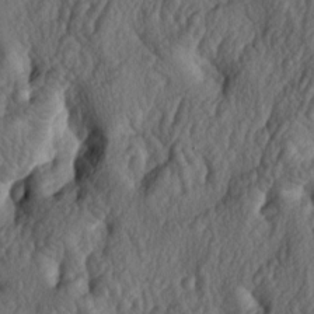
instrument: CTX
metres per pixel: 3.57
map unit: lAa
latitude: -5.8422
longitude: -124.5357
